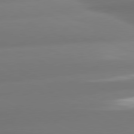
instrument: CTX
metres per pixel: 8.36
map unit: lApd
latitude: 80.6868
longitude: -160.4412
